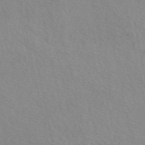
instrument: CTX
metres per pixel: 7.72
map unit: eAb
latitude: 51.0458
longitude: 107.1620
